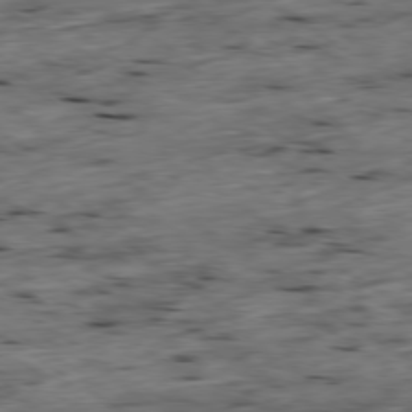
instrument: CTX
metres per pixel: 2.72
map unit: Ap
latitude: -79.3698
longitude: -89.0459
